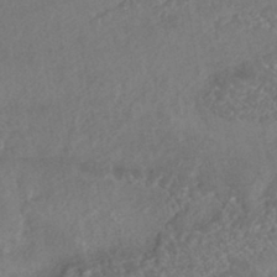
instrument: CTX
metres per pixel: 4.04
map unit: HNhu
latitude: -44.5385
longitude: 95.0108
